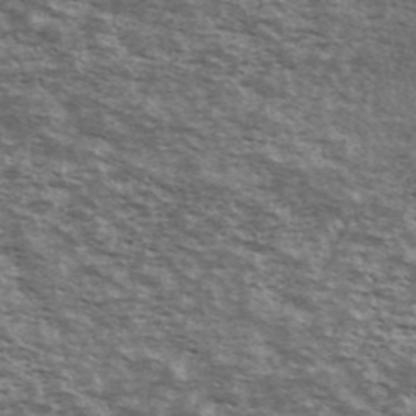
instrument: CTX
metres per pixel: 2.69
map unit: Ave
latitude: 40.4978
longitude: -109.8394
